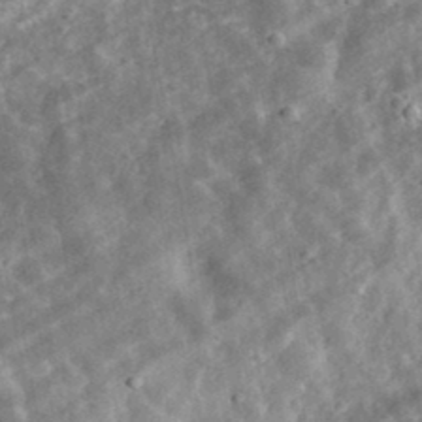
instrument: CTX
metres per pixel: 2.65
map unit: eHh
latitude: 34.2900
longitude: -78.8947
